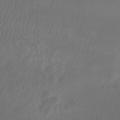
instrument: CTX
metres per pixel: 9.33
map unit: Aa
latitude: -12.5763
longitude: -68.3278
